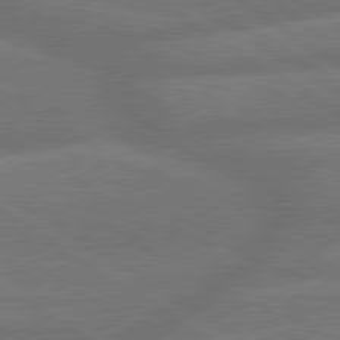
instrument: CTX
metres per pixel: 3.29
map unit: lApd
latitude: 79.7261
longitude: -165.0458
